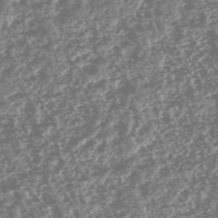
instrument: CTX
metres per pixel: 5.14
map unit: HNhu
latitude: -47.1809
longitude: 31.1998
